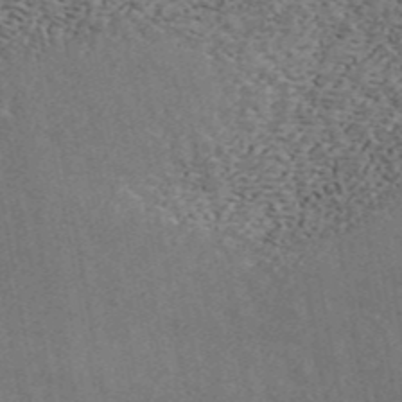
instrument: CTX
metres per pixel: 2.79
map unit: ANa
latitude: 45.0269
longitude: 45.3510
